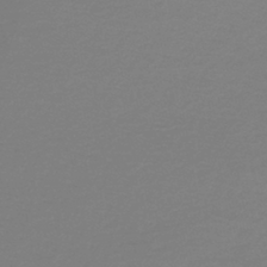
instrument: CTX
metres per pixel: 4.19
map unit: lHb
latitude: -44.7652
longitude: 62.1416
